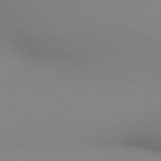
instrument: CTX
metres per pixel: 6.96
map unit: lApd
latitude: 80.2711
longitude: 135.7289
